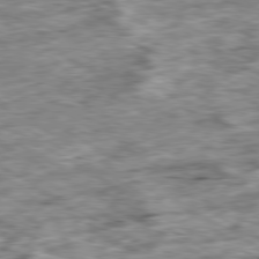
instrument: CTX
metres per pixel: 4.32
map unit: Ap
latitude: -80.4629
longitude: -90.3467
